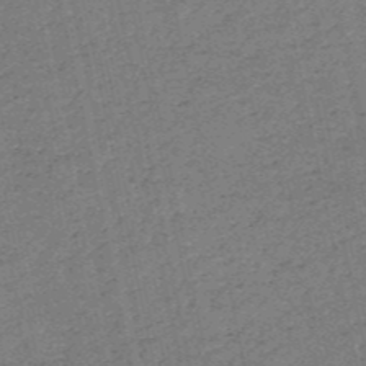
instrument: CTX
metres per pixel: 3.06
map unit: HNb
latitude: -53.7666
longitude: -39.7261
